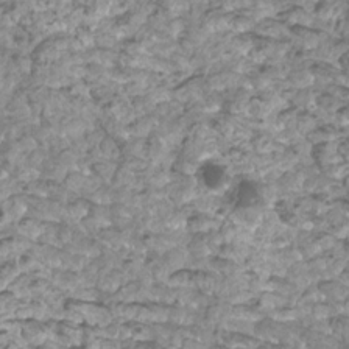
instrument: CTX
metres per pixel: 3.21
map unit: Htu
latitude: 3.3670
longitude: -21.0270
